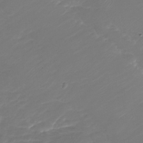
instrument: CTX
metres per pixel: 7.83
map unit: Nhu
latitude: -29.9178
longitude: -71.5182
